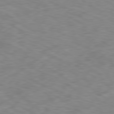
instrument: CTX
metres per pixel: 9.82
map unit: Ap
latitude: -79.8044
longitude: -72.8380
